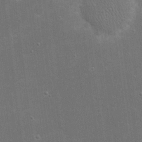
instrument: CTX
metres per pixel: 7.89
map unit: eHh
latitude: 20.8758
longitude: -68.3467
